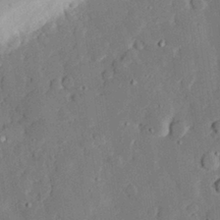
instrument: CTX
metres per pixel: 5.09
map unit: eHh
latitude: 29.1592
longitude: -81.3482
